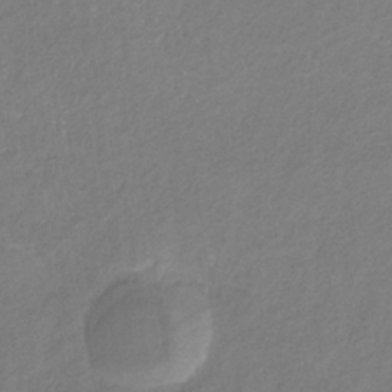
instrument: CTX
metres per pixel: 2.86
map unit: eHb
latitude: -30.5573
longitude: 66.9164
